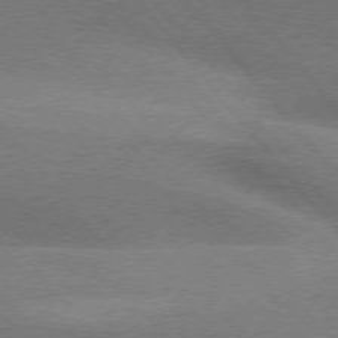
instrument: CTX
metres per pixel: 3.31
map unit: lApd
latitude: 76.0822
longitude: -61.6694
